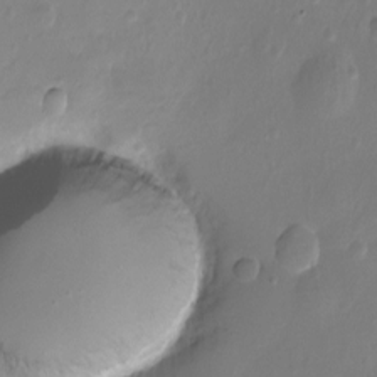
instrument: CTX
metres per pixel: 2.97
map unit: Nhu
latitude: -10.9542
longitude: -35.9528
